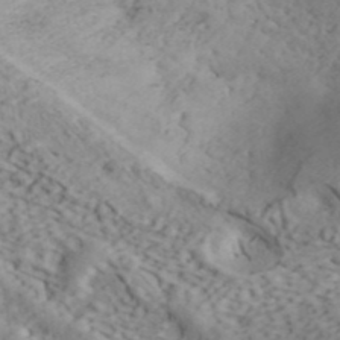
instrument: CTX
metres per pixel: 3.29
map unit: ANa
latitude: 42.7057
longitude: 50.5573
